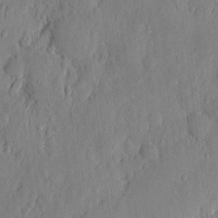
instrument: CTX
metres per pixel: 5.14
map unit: eHh
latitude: 6.4034
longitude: -73.7072
